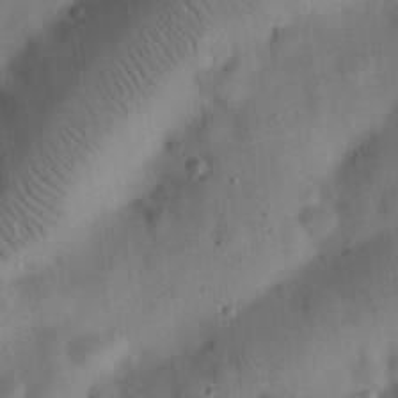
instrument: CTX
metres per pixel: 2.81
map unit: eHh
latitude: 25.6882
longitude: -69.3860
